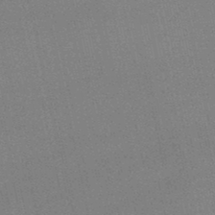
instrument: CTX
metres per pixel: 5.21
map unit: lHb
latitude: -46.6140
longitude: 68.9352
